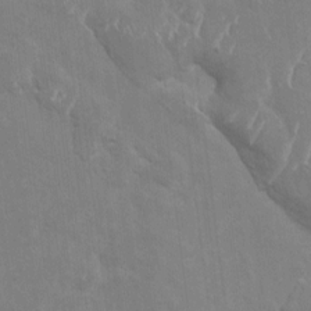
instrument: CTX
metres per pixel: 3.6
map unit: Htu
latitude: 2.9702
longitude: 142.0850
